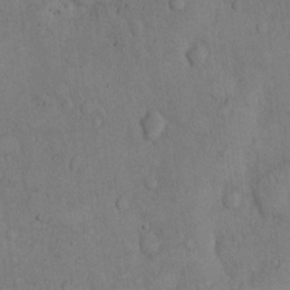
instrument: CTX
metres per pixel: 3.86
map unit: Hto
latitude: 10.0633
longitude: -60.5734
